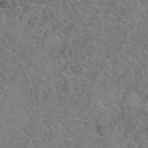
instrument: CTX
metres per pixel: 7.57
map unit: Hto
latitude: 39.5560
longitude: -42.9703
